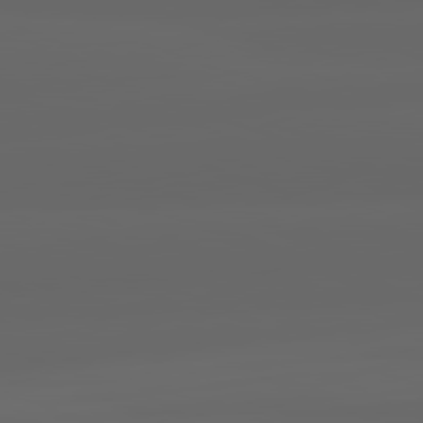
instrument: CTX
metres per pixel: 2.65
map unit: lApd
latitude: 82.2522
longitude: -169.9339
